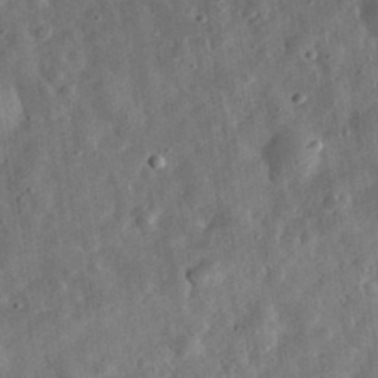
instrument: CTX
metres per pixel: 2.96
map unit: eHh
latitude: 32.2334
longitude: -76.7435
